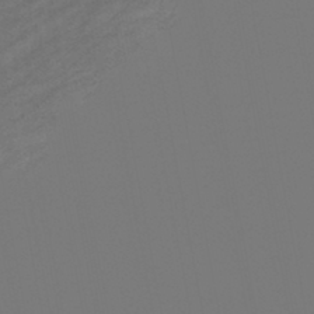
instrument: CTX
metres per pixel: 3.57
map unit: eHb
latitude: -44.6519
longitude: 85.9745
